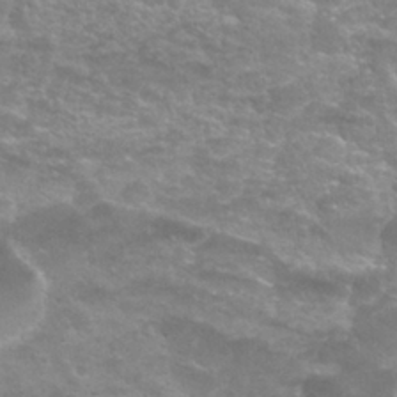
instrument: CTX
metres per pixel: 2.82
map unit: Nhu
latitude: 27.4427
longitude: -53.0270
